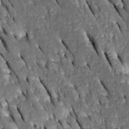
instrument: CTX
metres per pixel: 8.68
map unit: Htu
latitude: -0.8030
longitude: 148.7841
